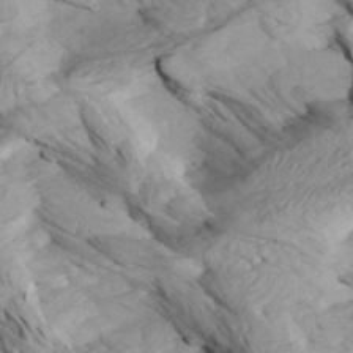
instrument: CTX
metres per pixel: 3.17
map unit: Aa
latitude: 27.1403
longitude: -133.7450
